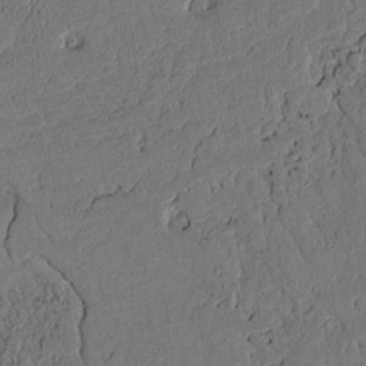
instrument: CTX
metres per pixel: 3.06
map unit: lAvf
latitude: 4.9136
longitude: 169.2187
